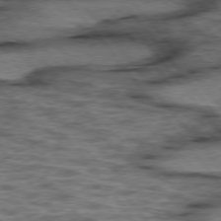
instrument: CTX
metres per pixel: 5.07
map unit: lApd
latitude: 75.8961
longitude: -48.6868
